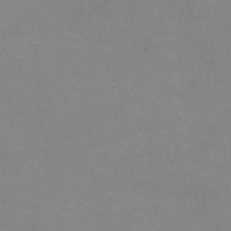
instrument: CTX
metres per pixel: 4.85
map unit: HNhu
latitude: -1.8045
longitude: -2.7246
